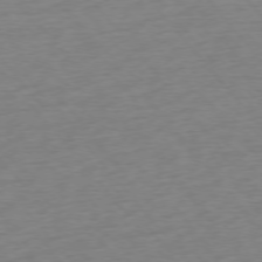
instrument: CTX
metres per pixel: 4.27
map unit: Ap
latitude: -76.1228
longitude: -64.7813
